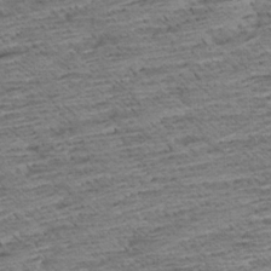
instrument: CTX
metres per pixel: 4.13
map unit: Aa
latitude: 8.5924
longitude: -138.7624
